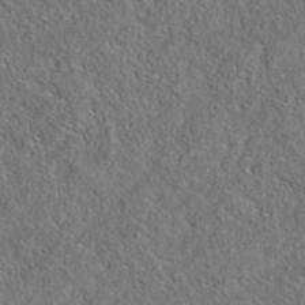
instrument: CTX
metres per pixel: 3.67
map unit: eAb
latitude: 36.0444
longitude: 113.4832
